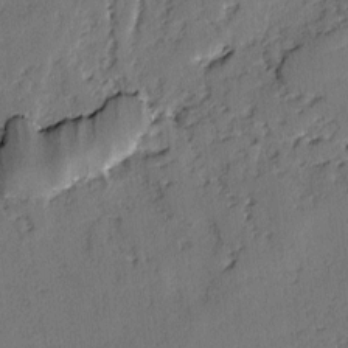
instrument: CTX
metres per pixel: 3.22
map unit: lAvf
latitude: -2.9919
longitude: -106.9892
